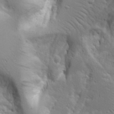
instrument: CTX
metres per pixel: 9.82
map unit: Aa
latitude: 17.2348
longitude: -125.5182
